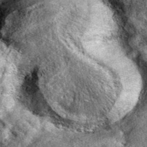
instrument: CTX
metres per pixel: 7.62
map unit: eAb
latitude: 37.5371
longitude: 108.6896
